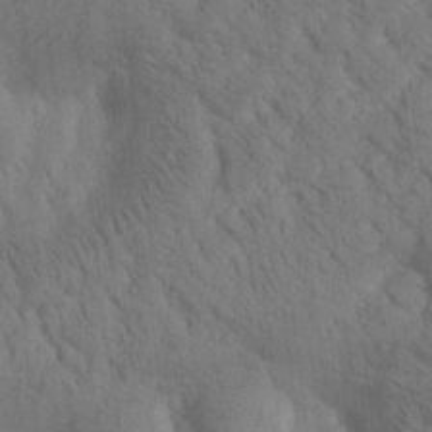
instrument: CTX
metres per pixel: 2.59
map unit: Htu
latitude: -0.4062
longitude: 174.4062
